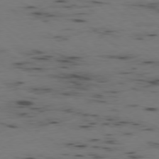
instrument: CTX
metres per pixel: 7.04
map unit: Ap
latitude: -78.1228
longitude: -74.4412
